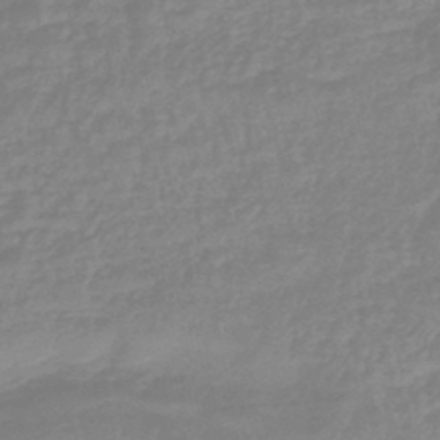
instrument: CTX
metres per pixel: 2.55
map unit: eHb
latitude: -45.2376
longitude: 84.3306
